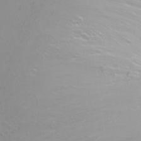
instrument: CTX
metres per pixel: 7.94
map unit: Nhu
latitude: -6.2550
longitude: -90.2900
